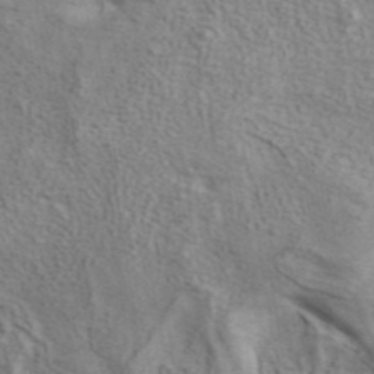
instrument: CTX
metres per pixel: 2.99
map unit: ANa
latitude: 41.5938
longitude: 16.3307
